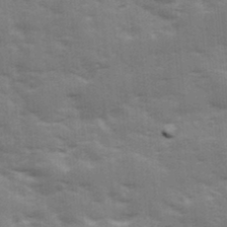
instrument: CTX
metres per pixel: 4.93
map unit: Ave
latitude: 12.1578
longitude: -102.5546
